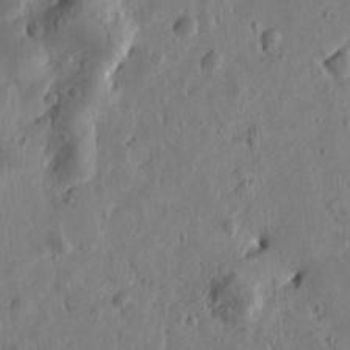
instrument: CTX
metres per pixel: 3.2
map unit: Htu
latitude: -0.0661
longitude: -177.8961
